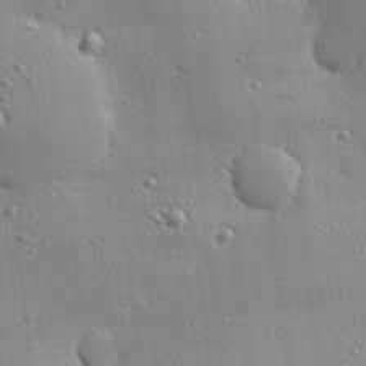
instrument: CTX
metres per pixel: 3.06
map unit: eHh
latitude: 24.6301
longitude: -89.1026
